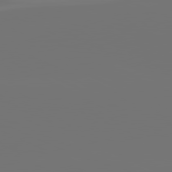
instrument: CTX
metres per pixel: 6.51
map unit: lApd
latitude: 81.3859
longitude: -152.1011
